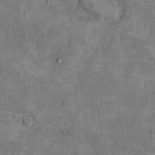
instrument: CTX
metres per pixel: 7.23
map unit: Hto
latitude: 10.1578
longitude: -36.1389
